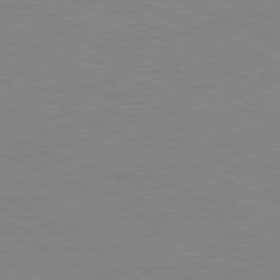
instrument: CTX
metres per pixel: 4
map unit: Ap
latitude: -78.3684
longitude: -73.2159
